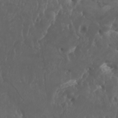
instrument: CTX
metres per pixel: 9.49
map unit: Htu
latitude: -6.4818
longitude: -76.4223
